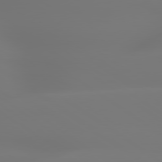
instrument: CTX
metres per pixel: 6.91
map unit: lApd
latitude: 79.5560
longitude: -136.8380
